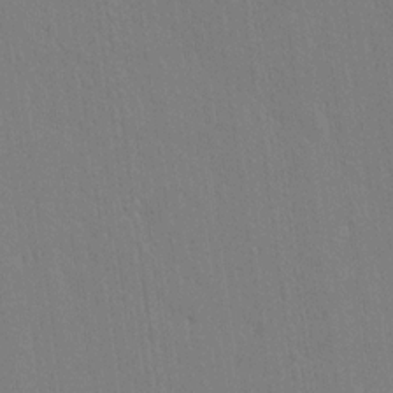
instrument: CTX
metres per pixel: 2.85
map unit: lAvf
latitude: 14.1578
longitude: -126.7435
